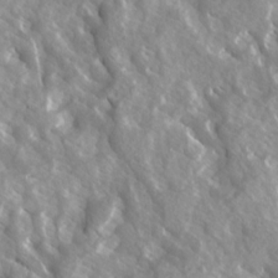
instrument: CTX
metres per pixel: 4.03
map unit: Ave
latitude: 14.9514
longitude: -132.1956
